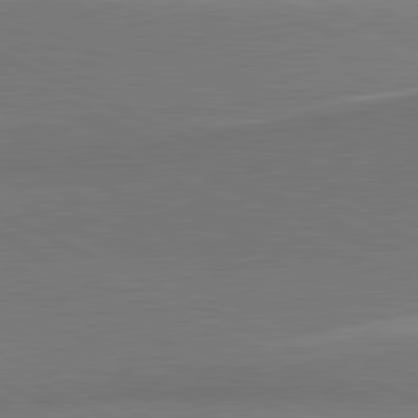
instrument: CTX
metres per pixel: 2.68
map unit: lApd
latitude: 81.4804
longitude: 156.6896
